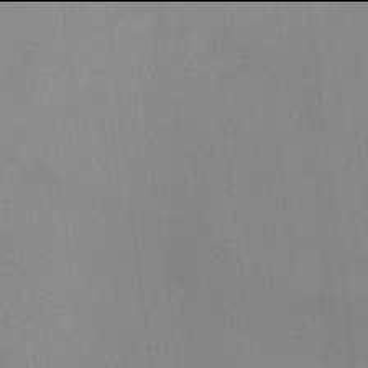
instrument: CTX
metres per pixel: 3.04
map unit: HNhu
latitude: -2.0094
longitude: -7.6127
